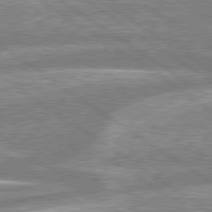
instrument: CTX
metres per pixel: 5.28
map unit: lApd
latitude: 79.1214
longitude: -159.9906
